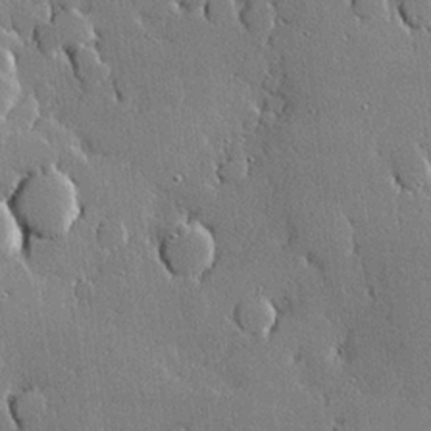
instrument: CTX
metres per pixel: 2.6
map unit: lHvf
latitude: 20.1767
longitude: 145.5588
